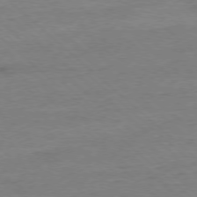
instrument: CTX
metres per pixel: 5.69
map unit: Ap
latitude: -78.2172
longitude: -88.1956
